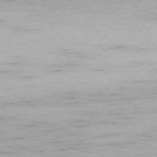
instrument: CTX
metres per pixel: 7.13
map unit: Ap
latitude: -75.9178
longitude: -88.2523
